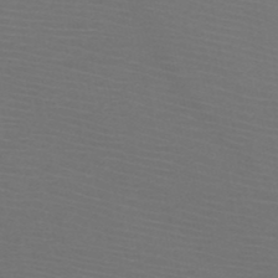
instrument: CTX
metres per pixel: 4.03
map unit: HNb
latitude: -50.0283
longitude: -44.3845
